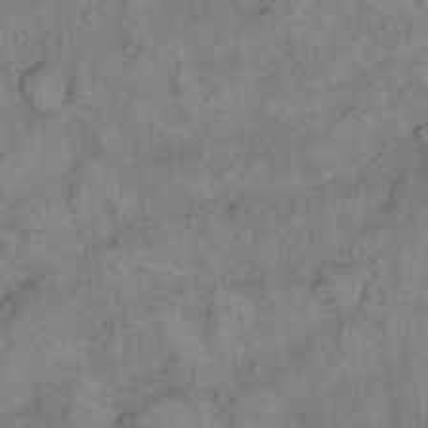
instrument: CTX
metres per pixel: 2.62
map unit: eHh
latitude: 13.9339
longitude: -64.8569
